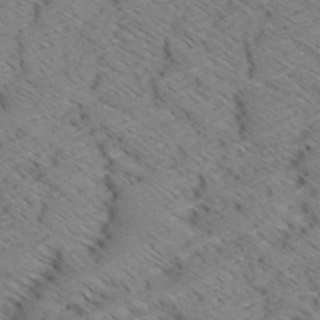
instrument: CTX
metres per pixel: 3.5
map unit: Aa
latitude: 8.7435
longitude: -140.4978
